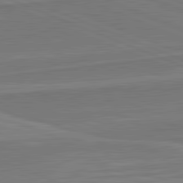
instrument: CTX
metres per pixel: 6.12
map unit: lApd
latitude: 82.2144
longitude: 141.6722
